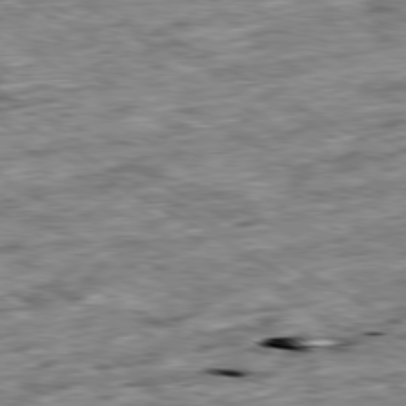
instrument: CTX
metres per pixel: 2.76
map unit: Ap
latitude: -80.4440
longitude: -89.4427
